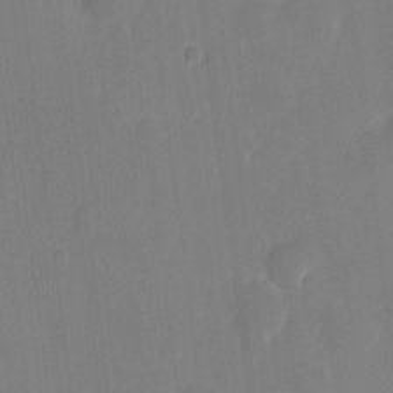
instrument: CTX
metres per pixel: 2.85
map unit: eHh
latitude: 5.9528
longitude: -66.6112
